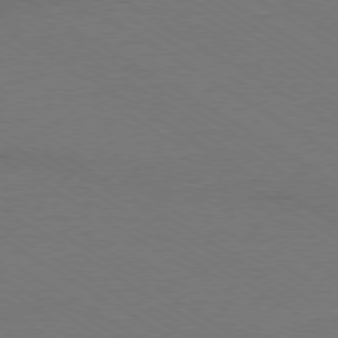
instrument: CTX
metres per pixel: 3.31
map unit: Ap
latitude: -79.3320
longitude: -84.2901
